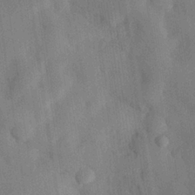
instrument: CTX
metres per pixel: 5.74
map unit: eHh
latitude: 26.9703
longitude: -76.9324
